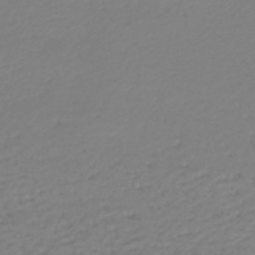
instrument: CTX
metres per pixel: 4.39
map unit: lHb
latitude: -46.6707
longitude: 62.4629
